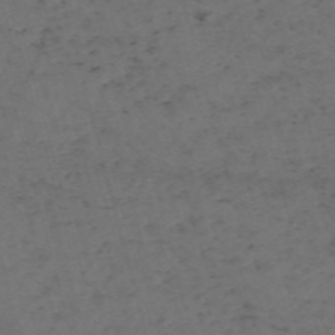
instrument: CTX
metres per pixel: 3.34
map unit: Nve
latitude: -59.1431
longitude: 51.5021
